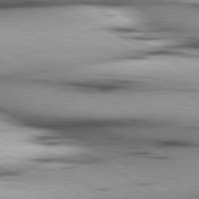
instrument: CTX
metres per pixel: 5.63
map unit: lApd
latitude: 80.3656
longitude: 157.1809
